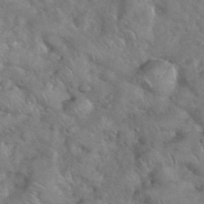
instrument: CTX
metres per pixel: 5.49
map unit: eHh
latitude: 37.5182
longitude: -64.2711
